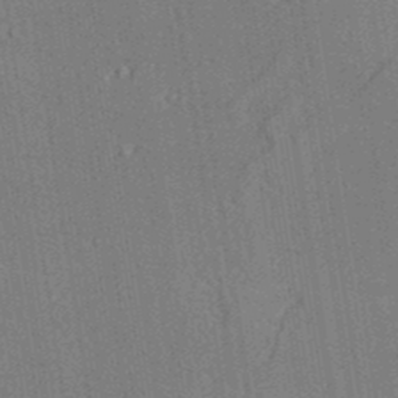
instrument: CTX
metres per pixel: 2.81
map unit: lAvf
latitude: 28.2711
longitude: -109.7827
